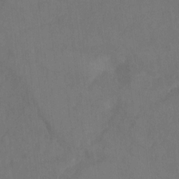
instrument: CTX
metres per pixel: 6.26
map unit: Ht
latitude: 5.3671
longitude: -29.9339
